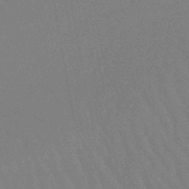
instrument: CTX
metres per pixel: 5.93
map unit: eHb
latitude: -47.0486
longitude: 80.0094
